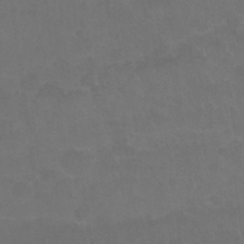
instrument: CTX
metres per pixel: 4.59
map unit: Nhu
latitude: 26.5546
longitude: -54.0444
